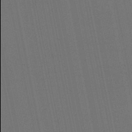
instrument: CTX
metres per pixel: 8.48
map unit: lHb
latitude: -46.2928
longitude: 78.0094
